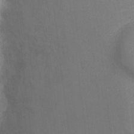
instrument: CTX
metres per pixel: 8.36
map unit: Ht
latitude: -3.4076
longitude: -28.1200
